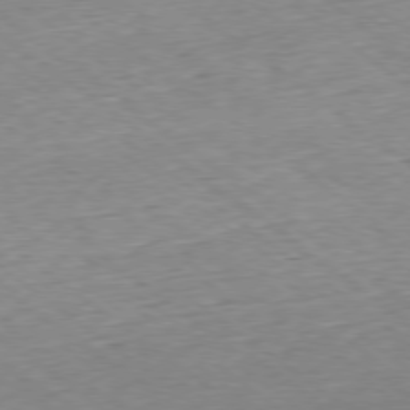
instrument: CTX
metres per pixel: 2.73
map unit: Hpe
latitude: -78.8408
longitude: 10.7463
